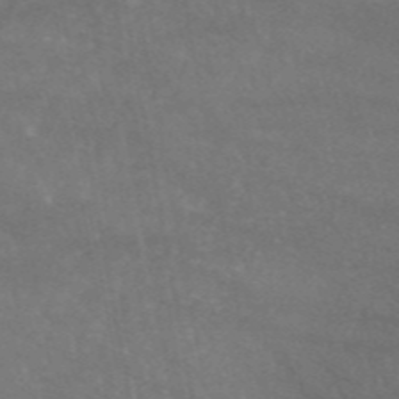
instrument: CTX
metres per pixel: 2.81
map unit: eAb
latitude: 46.0633
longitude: 117.6343
